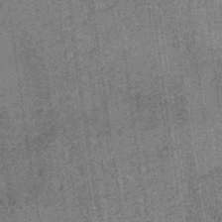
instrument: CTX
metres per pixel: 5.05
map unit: eHb
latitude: -34.7274
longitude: 79.3509
